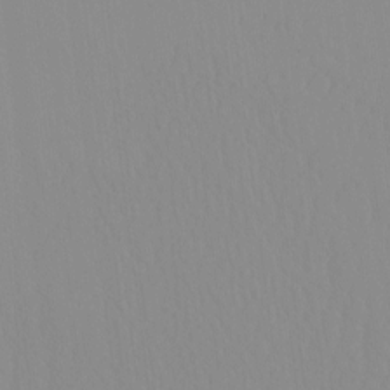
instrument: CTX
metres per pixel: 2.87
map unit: HNhu
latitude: -4.7463
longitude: 14.5763
